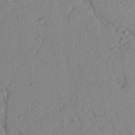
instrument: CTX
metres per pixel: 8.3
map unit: Aa
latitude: 23.4993
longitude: -147.8395
